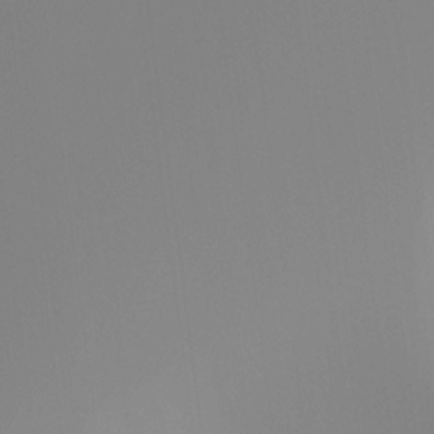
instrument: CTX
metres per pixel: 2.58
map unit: Ht
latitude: -16.4818
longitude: -49.3860
